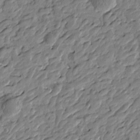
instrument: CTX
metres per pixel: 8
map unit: Htu
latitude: -1.9745
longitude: -179.0648
